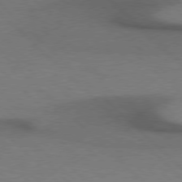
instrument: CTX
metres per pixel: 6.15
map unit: Hpe
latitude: 77.1403
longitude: -156.8569
